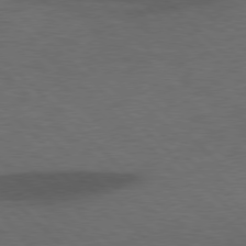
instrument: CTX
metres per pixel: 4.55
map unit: lApd
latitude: 77.1781
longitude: -60.1955
